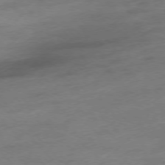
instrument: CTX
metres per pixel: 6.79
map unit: Hpe
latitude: -76.2173
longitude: -14.4412
